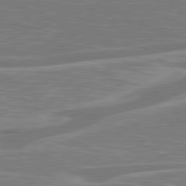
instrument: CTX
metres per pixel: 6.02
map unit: Hpe
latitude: 79.1970
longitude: -125.9528
